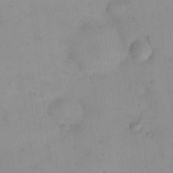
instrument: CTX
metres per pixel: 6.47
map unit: eHh
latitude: 24.1011
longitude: -64.6113
